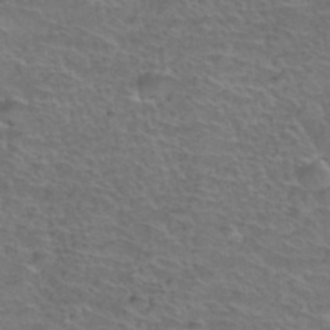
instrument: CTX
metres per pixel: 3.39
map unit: Hto
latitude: 37.8772
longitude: -43.9528
